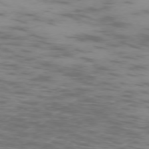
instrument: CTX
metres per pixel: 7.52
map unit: Ap
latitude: -75.4077
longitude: -69.1970
